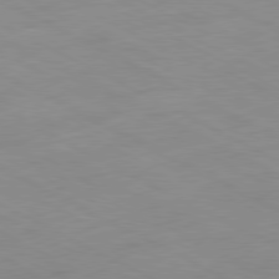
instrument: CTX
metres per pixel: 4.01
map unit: Ap
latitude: -80.7841
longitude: -92.3656
